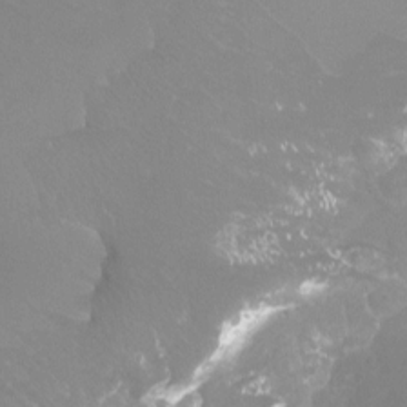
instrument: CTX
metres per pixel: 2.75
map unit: Htu
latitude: -13.2754
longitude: -46.5357
